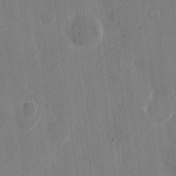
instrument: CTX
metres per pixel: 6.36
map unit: eHh
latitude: 8.9514
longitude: -68.1578
